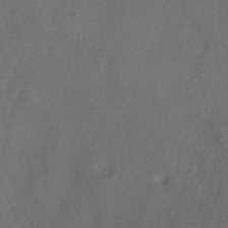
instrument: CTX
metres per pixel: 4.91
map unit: ANa
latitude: -39.5021
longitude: 96.7841
